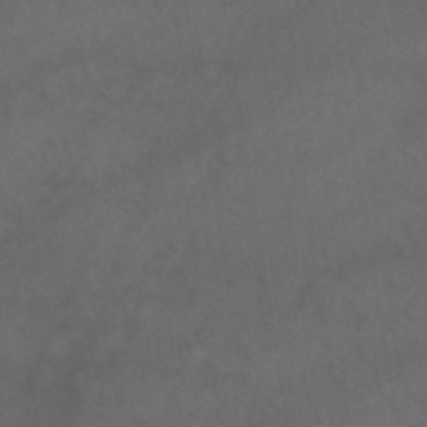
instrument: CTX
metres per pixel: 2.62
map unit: HNb
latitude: -44.8975
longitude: -37.2348
